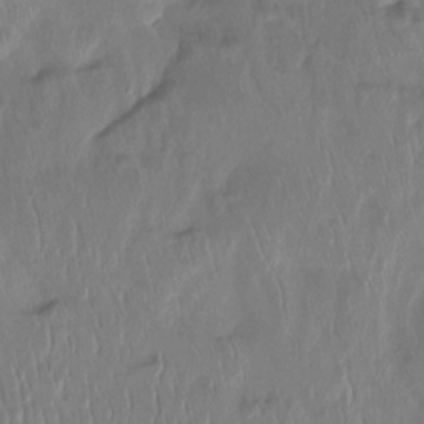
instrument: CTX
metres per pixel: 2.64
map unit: Ht
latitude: -15.0865
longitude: -44.6112
